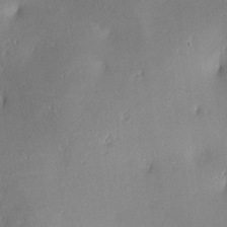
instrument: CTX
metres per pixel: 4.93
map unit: lAa
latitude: 3.6883
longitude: -117.3482
